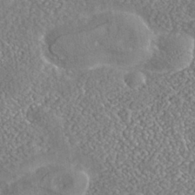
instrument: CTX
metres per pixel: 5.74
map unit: Nhe
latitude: -40.7085
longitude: -100.9514
